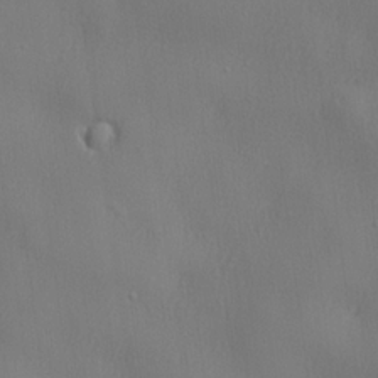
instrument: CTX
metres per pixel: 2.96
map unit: lHvf
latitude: 22.7057
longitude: 141.8233
